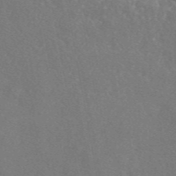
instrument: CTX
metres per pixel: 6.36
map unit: eAb
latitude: 47.4238
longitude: 110.7463
